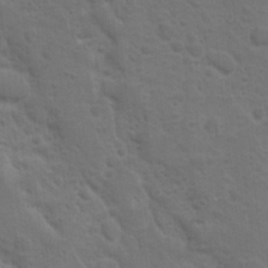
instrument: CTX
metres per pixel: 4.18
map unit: Ave
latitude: 10.3845
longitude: -104.2523
